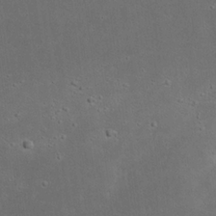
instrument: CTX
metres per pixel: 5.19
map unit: eHh
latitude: 23.5560
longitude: -69.9717
